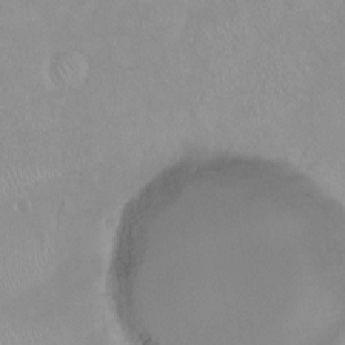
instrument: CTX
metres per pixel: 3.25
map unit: Ht
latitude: -14.6519
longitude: -44.1389
